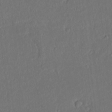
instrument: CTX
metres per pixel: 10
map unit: lAvf
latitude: 7.6127
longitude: 168.0094
